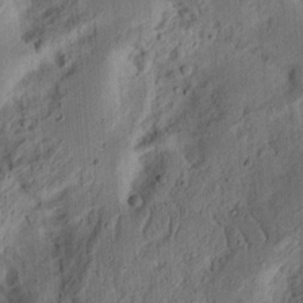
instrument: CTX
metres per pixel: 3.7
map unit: Ht
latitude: 13.7072
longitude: -74.3089
